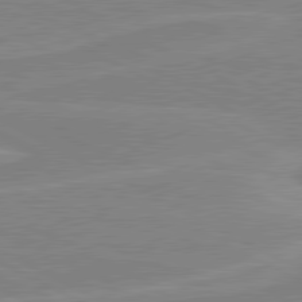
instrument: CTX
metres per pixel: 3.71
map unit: lApd
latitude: 80.5546
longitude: 170.4629
